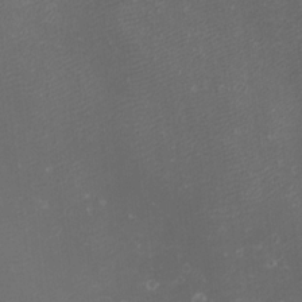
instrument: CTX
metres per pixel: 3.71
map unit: eHh
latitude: -1.3510
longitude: -78.5546
